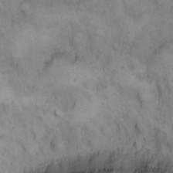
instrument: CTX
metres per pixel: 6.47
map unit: eHh
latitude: 13.4049
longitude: -64.1389
